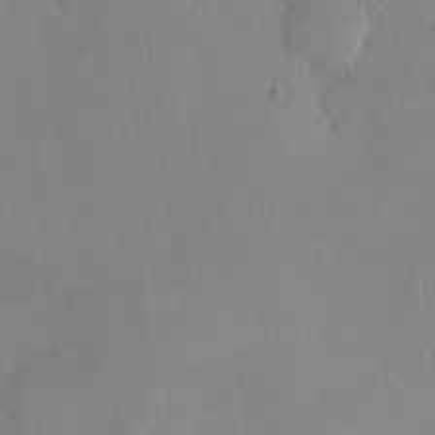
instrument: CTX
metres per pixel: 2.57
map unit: HNhu
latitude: 6.8569
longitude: 6.2928
